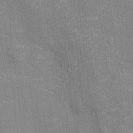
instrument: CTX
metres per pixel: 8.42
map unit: Ht
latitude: -3.9178
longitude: -13.8206
